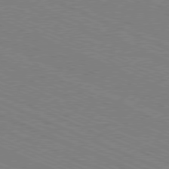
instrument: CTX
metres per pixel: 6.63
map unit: Ap
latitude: -80.7841
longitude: -74.5924
